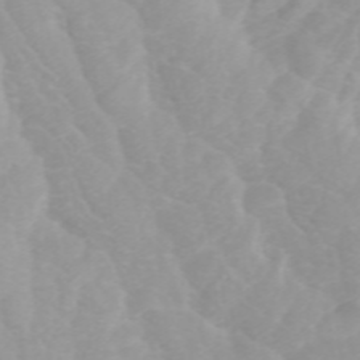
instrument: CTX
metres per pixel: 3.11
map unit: Htu
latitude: -4.9730
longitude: 137.7288
